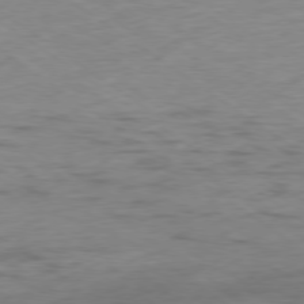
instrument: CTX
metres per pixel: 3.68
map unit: Hpe
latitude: -78.6518
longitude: -16.9703
